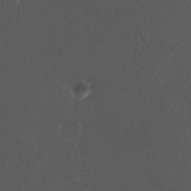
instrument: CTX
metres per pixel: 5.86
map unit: HNhu
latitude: 2.2522
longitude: 3.3698
